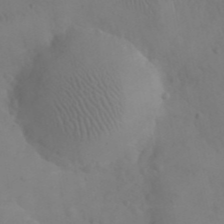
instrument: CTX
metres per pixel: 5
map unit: eHh
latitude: 25.4993
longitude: -66.6679
